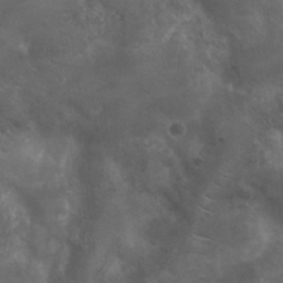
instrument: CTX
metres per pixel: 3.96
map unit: Nhu
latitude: 24.1766
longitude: -52.2523
